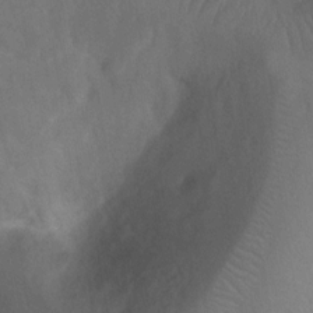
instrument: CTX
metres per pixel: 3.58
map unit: Ht
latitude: 2.6490
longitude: -27.3293
